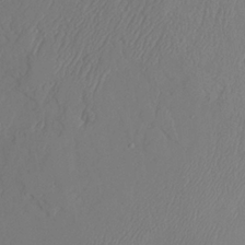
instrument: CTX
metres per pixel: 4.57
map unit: Aa
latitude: 24.1388
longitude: -128.1578
